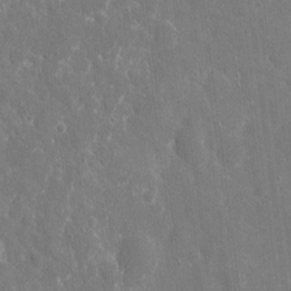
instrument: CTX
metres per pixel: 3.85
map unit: eHh
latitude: 8.7057
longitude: -70.1956
